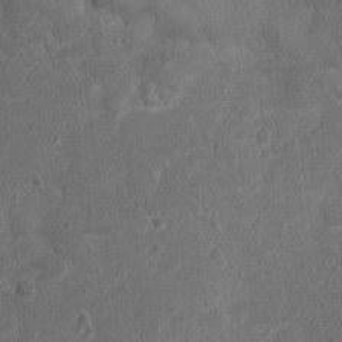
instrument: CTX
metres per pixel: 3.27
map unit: Nhu
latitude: 1.3481
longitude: -15.1215
